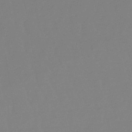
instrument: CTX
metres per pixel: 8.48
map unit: eHb
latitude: -49.8423
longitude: 73.9367
